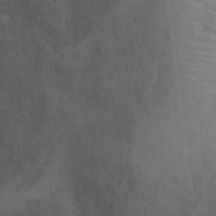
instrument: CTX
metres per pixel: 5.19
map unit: Ht
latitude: 12.9892
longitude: -41.4048
